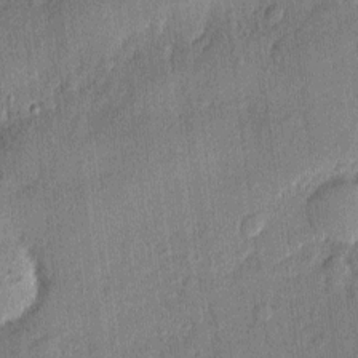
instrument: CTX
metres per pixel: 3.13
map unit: eHh
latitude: 4.4979
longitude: -74.8758
